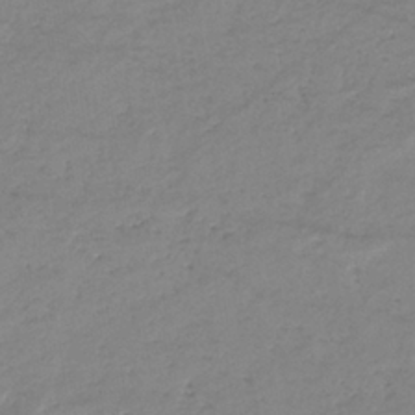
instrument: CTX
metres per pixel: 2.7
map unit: eHb
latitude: -36.5384
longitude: 74.5196
